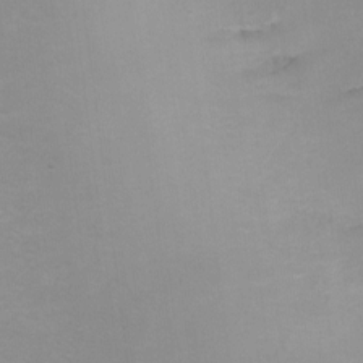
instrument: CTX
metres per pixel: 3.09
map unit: Ht
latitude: 1.3859
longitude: -35.7260
